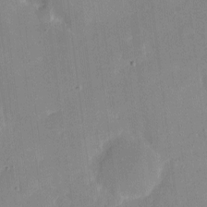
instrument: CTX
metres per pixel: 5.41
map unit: eHh
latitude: 4.4790
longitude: -68.2145
